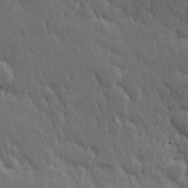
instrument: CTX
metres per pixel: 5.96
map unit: Hve
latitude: 26.0822
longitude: 145.4643
